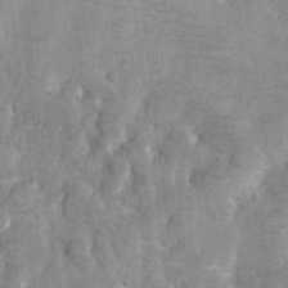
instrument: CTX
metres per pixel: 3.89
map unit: Hto
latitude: 11.7450
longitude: -36.4790
